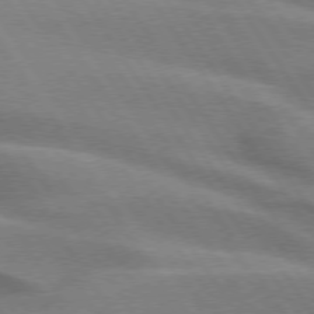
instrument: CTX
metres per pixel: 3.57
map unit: lApd
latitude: 74.8002
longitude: -63.3482
